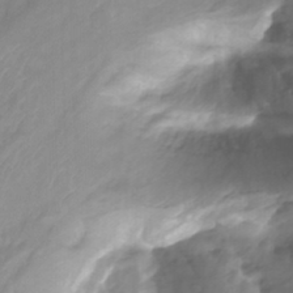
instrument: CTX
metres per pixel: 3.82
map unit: Nhu
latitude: -13.7667
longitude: -63.8773
